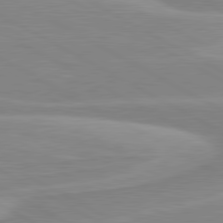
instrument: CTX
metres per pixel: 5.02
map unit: lApd
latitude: 80.6301
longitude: 171.4077
